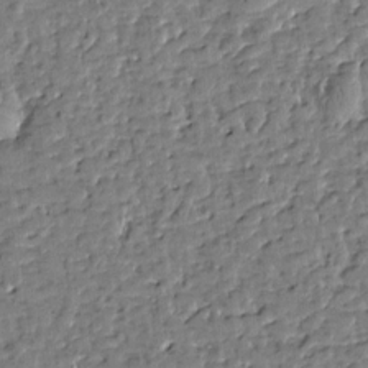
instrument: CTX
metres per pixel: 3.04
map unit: Htu
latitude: 0.5923
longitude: -179.2726
